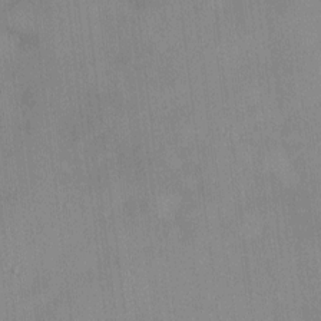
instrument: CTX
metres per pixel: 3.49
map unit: HNhu
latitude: 2.2522
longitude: 8.1606
